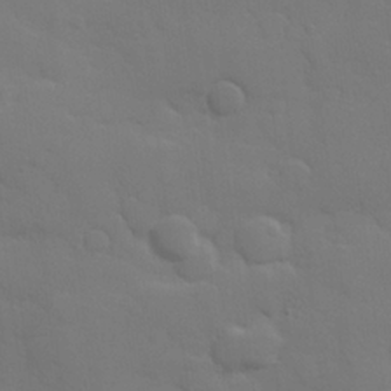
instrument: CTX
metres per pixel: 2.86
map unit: Hve
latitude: 24.8380
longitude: 148.4818
